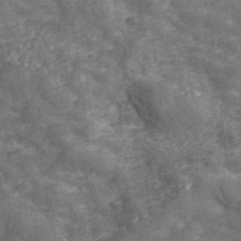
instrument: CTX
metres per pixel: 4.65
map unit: eHh
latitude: 43.2915
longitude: -91.7450
